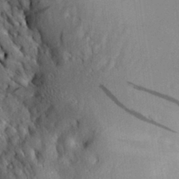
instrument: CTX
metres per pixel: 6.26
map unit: Aa
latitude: 28.4979
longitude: -133.0081
